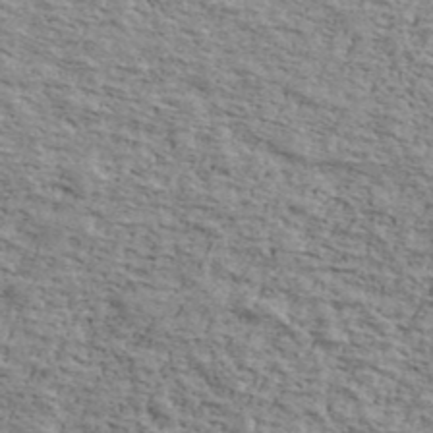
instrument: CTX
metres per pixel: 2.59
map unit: Ave
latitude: 41.1970
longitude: -109.6505
